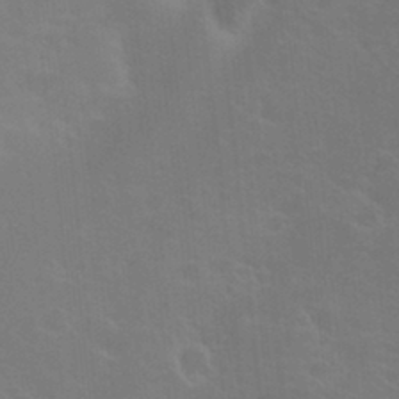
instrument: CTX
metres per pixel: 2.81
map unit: HNhu
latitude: 6.7057
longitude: 13.2754
